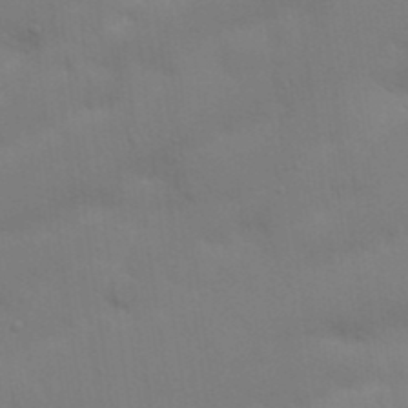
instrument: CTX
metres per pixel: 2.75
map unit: Nhu
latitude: 21.4427
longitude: -72.8947
